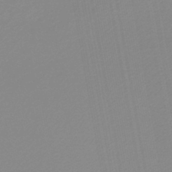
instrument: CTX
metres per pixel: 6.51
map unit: lHb
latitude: -45.2754
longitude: 66.1795
